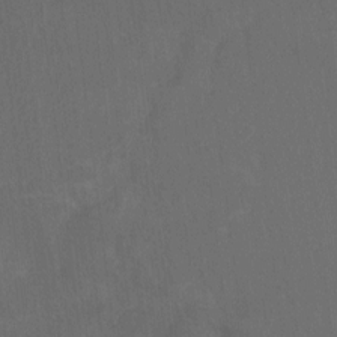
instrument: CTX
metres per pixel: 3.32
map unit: Htu
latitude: -6.5951
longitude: -68.4979
